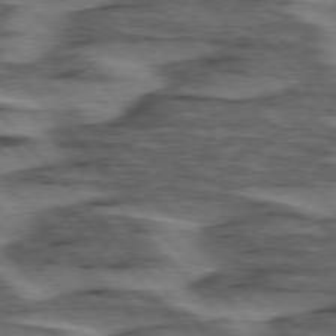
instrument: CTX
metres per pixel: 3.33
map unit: lApd
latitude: 76.0822
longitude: -77.3292
